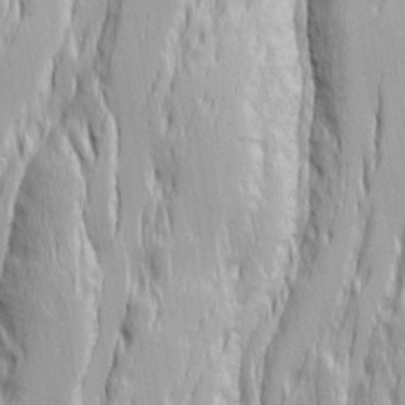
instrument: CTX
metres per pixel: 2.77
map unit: Ave
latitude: 14.1956
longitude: -131.9151
